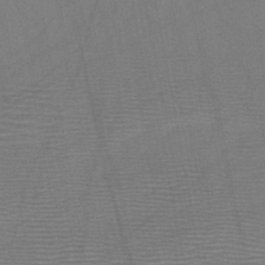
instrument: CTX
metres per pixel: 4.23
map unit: HNb
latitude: -46.2550
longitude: -40.2900
